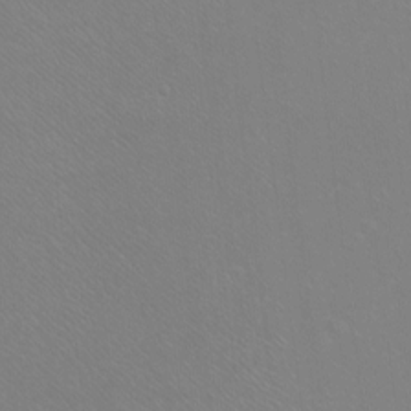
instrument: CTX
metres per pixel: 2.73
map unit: Ht
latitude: -7.8044
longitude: -37.7261
